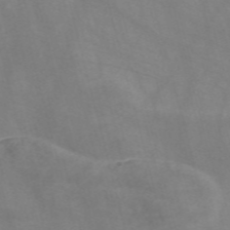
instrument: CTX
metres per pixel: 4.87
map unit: Nve
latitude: -58.1794
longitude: 58.7652
